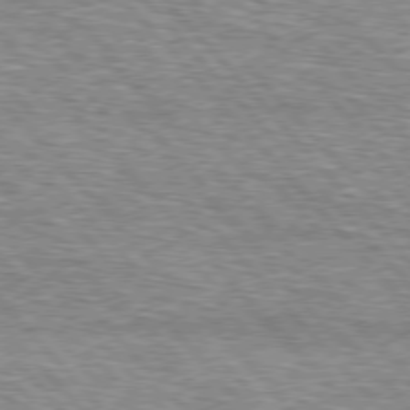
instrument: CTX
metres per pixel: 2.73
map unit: lApd
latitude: 76.7813
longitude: -74.3845
